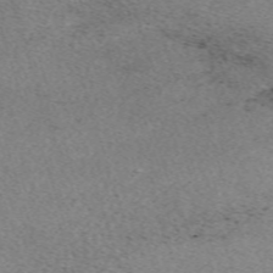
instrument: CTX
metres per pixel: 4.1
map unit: eHh
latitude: -62.3495
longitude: 51.8800
